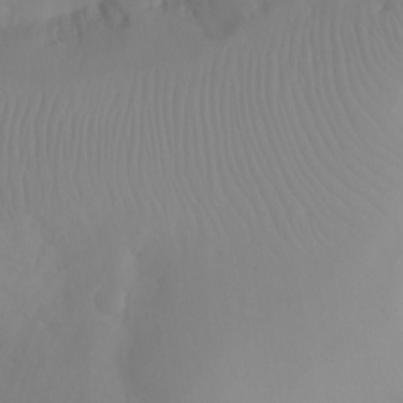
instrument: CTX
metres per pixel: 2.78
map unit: Nhu
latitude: -12.1606
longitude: -67.8583
